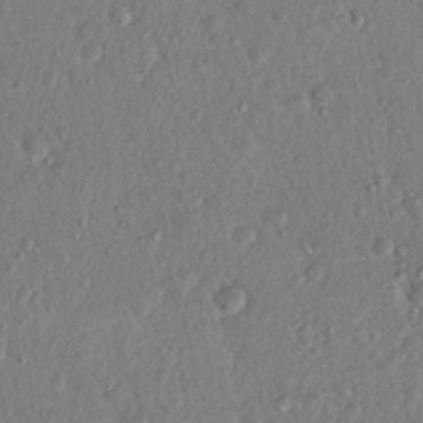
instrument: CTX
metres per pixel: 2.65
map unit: Hto
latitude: 15.0270
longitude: -29.9150
